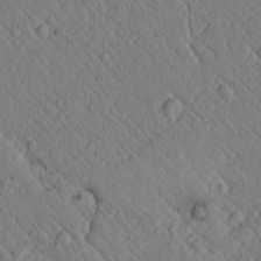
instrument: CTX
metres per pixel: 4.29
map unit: lAvf
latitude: 6.9514
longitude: 159.5021
